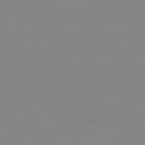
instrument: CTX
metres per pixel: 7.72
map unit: Hpe
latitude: 74.6113
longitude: -127.5938
